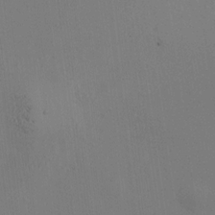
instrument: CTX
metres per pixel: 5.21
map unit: HNhu
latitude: 10.8191
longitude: 22.9731
